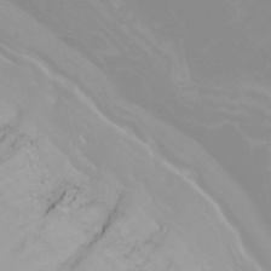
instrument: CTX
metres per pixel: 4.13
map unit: Nhu
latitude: -8.3117
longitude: -84.5924
